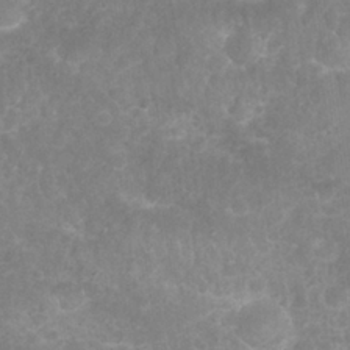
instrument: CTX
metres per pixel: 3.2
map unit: Nhu
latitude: 26.8002
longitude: -63.8962
